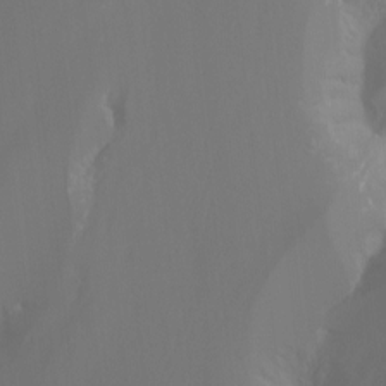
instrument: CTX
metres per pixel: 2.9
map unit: Nhu
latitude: -8.7463
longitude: -51.8394
